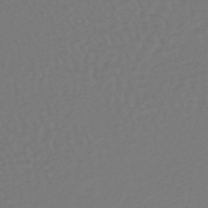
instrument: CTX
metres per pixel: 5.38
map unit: lHb
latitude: -38.8030
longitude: 63.0297
